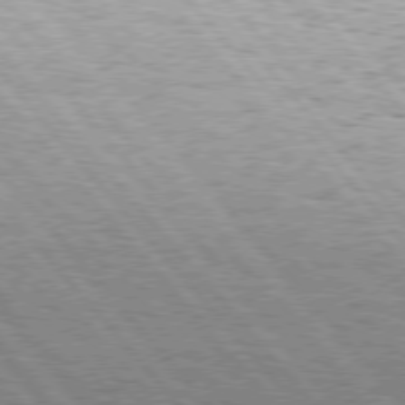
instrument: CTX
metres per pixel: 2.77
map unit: Hpe
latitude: 75.9717
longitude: -153.7639
